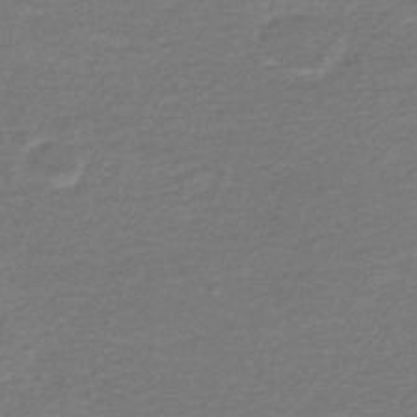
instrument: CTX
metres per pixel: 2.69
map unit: HNb
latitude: -43.5777
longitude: 51.3132
